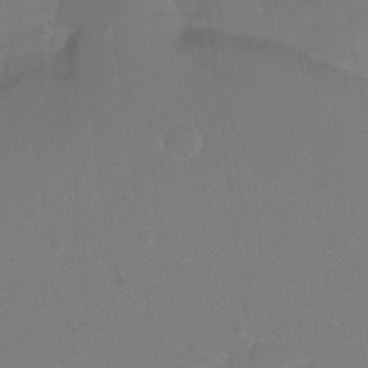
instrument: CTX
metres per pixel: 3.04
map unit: Nhu
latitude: 4.1956
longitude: -26.8002
